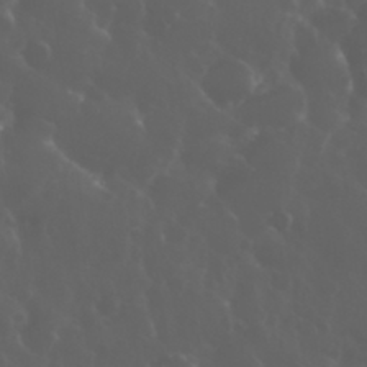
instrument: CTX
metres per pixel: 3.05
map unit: eHh
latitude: 34.0822
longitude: -59.6694
